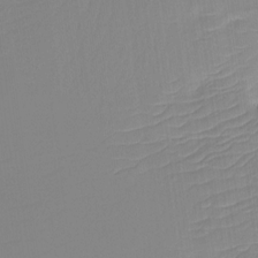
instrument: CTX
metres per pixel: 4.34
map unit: Htu
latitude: -13.5399
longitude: -49.8016
